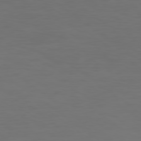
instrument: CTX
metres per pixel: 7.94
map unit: Ap
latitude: -78.6140
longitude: -79.4616
